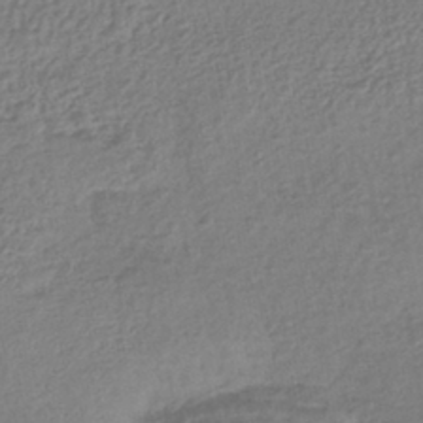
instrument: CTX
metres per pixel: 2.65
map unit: lHb
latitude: -40.9542
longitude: 69.3509
